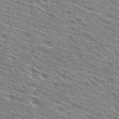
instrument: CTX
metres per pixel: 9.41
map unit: Hto
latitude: 28.3089
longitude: -44.4034
